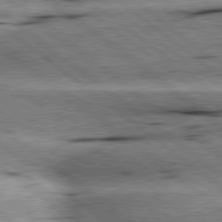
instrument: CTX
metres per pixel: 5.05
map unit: lApd
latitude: 79.4616
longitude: -140.1577
